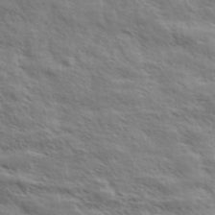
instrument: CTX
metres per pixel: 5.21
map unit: eHh
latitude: 36.6680
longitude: -139.2537
